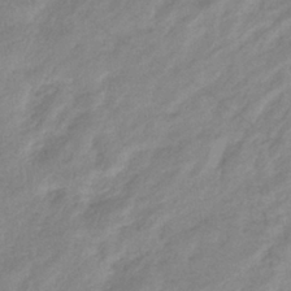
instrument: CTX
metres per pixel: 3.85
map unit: eHb
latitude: -36.9352
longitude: 75.3321
